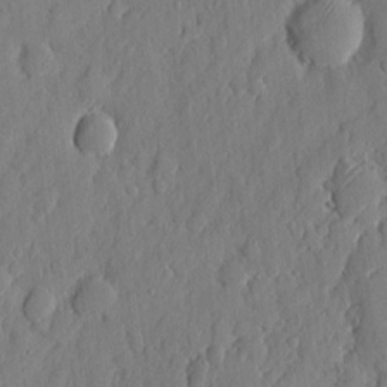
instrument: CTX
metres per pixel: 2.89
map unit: eHh
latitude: 6.8947
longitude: -73.6505
